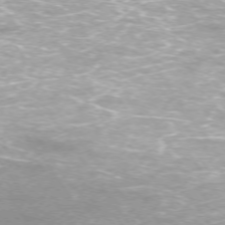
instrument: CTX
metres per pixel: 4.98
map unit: Ap
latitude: -74.8408
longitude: -75.8583
